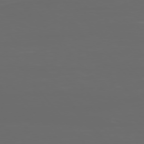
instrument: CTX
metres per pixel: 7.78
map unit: Ap
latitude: -77.4643
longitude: -71.8583
